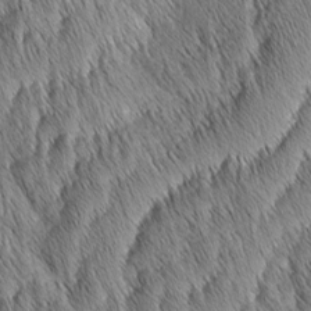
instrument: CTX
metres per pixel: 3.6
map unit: Aa
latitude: 6.4979
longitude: -130.3657
